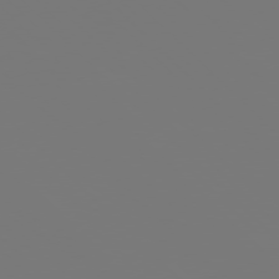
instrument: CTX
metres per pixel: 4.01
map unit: Hpe
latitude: 76.8002
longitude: -137.2159
